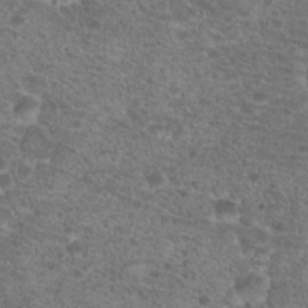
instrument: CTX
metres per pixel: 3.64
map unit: Hto
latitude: 19.8016
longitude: -40.9891
